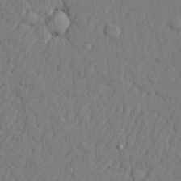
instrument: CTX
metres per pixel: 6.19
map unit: lHvf
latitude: 22.8947
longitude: 142.3873
